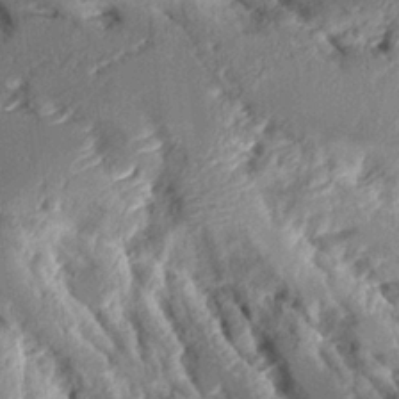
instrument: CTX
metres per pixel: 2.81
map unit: Aa
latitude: 10.9514
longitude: -126.2334
